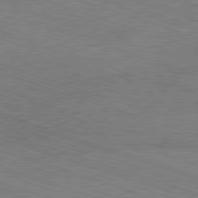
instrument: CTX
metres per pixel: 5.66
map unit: Ap
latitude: -81.5399
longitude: -72.1011
